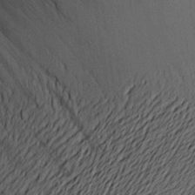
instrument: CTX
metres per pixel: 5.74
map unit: Aa
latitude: 20.8002
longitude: -143.4049
